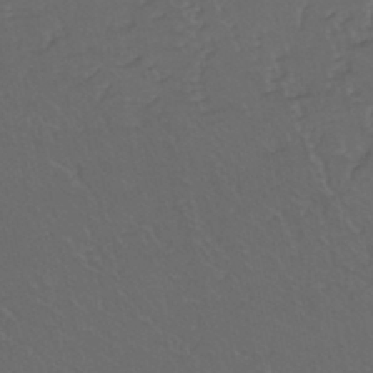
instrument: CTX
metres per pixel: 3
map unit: eHh
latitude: -44.1795
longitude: -28.7813
